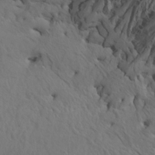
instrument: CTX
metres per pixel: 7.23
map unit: Htu
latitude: -7.4454
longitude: -67.0458
